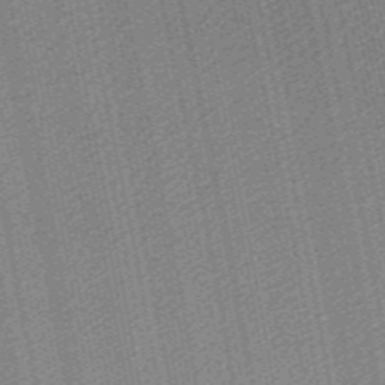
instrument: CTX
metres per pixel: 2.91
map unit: lHb
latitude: -47.1809
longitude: 59.2942
